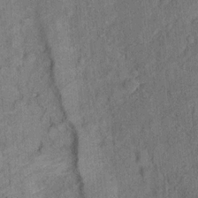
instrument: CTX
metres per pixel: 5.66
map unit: Ht
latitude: 8.6679
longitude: -38.0444
